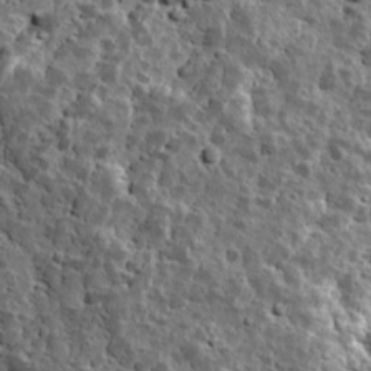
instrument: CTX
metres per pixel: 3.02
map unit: Ave
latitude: 17.1214
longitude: -134.7813
